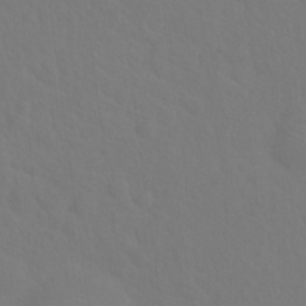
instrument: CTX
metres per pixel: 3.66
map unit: Hto
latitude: 18.7435
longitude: -39.7827
